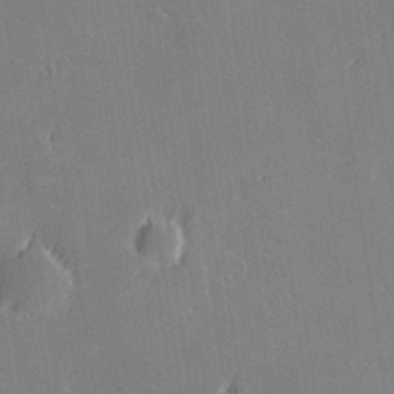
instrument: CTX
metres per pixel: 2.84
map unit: Hve
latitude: 28.1767
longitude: 145.0298
